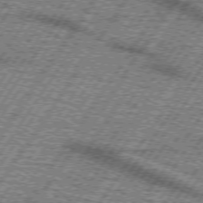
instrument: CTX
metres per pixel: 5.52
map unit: lApd
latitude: 73.5749
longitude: -70.7435
